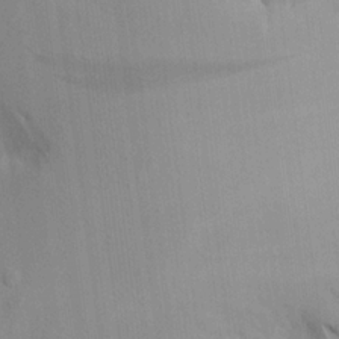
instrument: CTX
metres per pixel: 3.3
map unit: Aa
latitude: 17.3104
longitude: -148.9136
